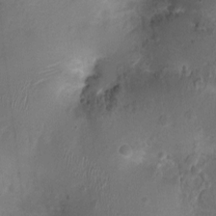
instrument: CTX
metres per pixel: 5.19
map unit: Nhu
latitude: 1.6316
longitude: -14.9136
